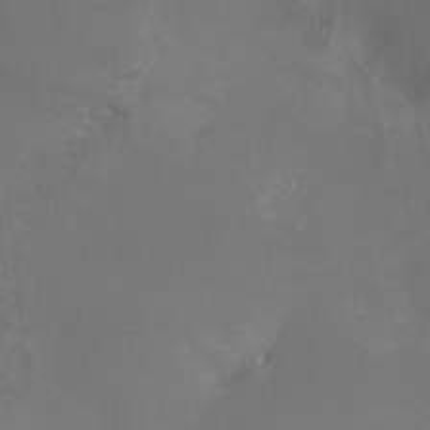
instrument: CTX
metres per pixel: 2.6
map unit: Ht
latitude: -7.7666
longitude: -38.7246
